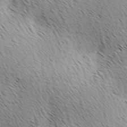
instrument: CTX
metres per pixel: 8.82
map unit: lAa
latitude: 9.9150
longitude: -107.6127
